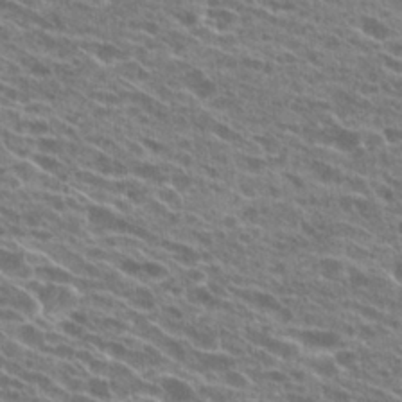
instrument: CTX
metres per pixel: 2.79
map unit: Hto
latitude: 24.7057
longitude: -42.4034
